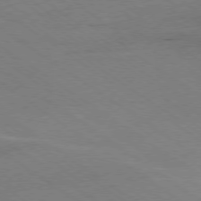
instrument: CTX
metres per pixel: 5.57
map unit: Ap
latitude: -78.5195
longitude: -85.0836
